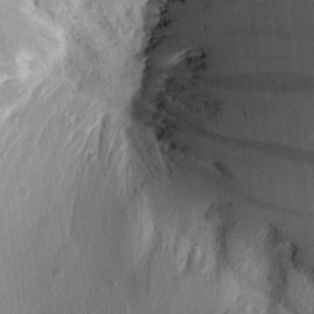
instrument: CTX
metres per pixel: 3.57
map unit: Aa
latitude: 15.1026
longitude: -145.2348
